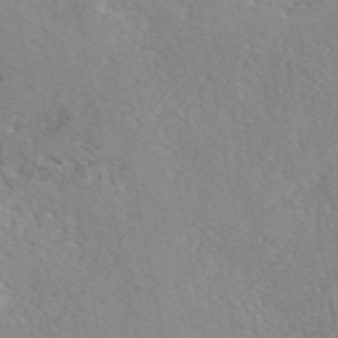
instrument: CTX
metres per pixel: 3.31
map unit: eAb
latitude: 45.8394
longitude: 110.7085
